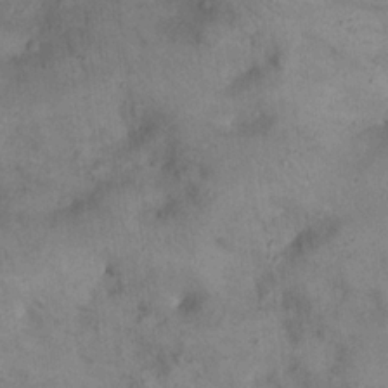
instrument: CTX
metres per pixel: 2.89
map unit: eHh
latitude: 21.4616
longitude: -60.1200
